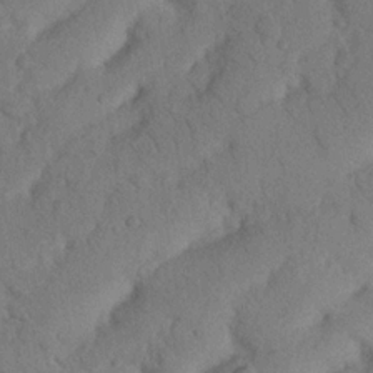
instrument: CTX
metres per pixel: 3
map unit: Nhu
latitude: 21.5182
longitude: -74.6113
